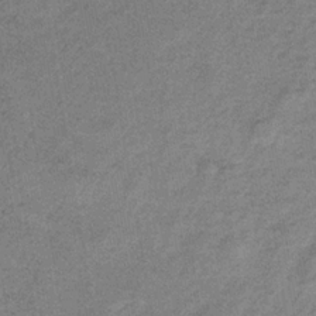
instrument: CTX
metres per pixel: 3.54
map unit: HNb
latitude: -33.9556
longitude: 57.1431
